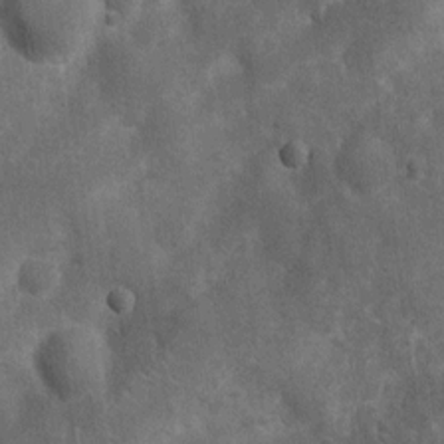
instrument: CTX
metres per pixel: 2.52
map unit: Nhu
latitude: 7.0647
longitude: -22.6868
